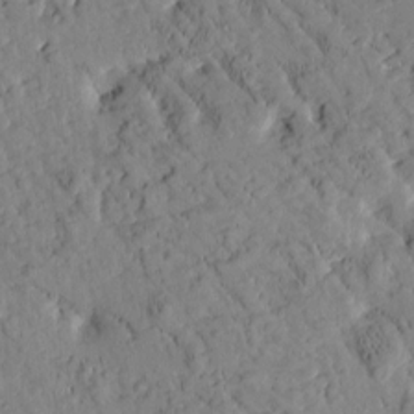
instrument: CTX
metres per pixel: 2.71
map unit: Htu
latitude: -2.4817
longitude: 174.5573
